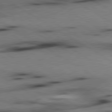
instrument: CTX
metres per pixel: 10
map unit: lApd
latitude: 80.0822
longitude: 163.1053
